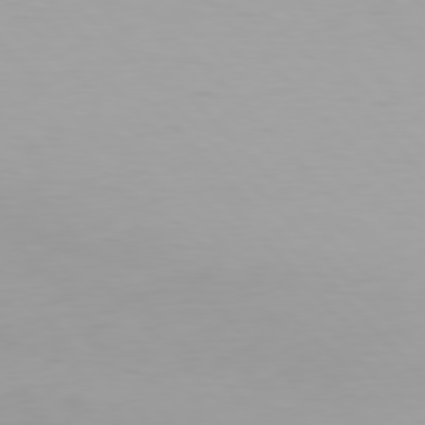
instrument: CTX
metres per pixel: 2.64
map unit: Hpe
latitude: 77.4615
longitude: -166.6490
